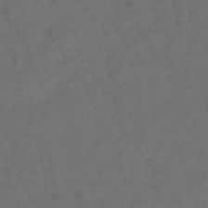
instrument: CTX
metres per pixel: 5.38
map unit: lHb
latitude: -47.9367
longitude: 81.0865
